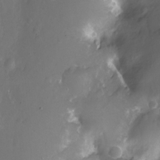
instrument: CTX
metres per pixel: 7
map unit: Nhu
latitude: -11.2943
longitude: -35.7260
